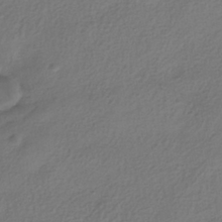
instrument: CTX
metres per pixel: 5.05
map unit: HNhu
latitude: -39.7100
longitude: 102.7463
